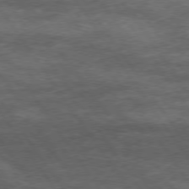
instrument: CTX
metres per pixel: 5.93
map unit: Hpe
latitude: 74.5546
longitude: -142.5546
